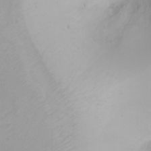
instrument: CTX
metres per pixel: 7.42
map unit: Ht
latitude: -0.8030
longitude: -61.5182
